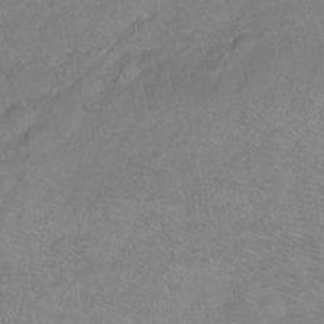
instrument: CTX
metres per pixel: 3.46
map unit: Ht
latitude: -6.8408
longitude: -36.4223
